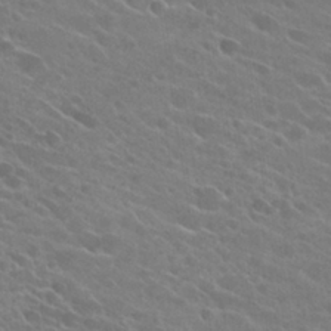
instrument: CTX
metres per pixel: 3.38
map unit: Hto
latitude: 26.0822
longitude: -41.5371
